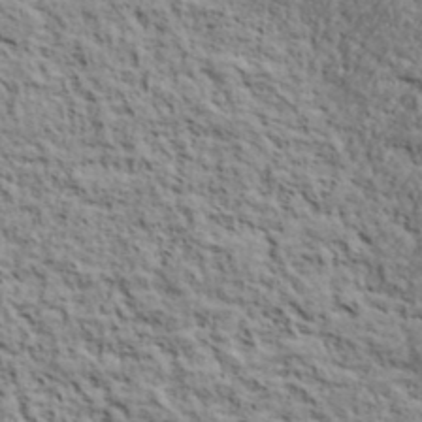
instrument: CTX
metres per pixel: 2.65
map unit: lHvf
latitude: 38.7057
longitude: -88.7058
